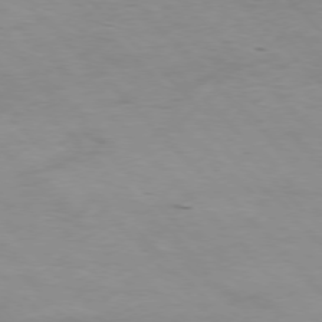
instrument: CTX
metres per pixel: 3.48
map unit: Hpe
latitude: -77.2565
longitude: 12.5007
